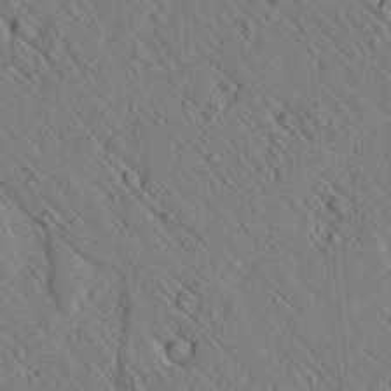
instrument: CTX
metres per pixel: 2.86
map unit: lAvf
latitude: 7.4048
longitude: 159.8800
